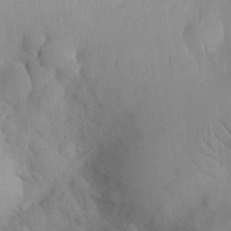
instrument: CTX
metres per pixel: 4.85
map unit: eHh
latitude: 30.4790
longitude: -70.2333
